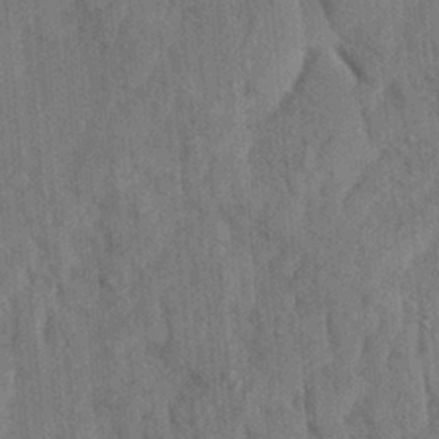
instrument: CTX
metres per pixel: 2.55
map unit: Ave
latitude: 23.5938
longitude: -134.1766
